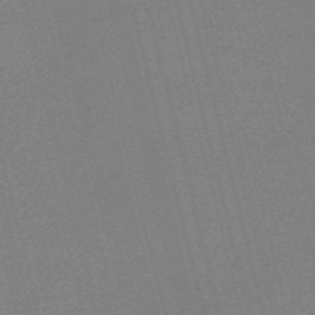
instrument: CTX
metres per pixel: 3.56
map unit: HNb
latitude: -52.2172
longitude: -46.8191
